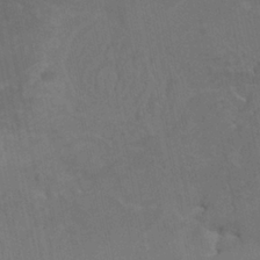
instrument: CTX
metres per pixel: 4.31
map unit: HNhu
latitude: 6.4034
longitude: 4.5951
